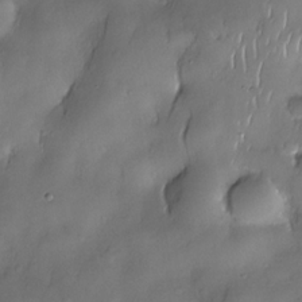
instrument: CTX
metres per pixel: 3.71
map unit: Nhe
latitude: -30.8597
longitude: -140.4978
